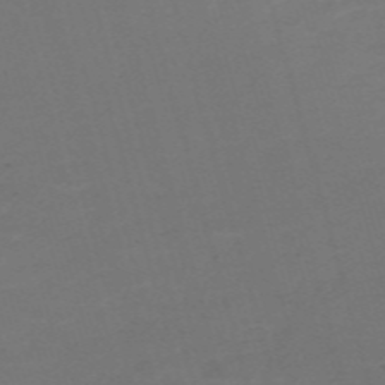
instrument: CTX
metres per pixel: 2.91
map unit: Nve
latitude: -59.3131
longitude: 58.6140
